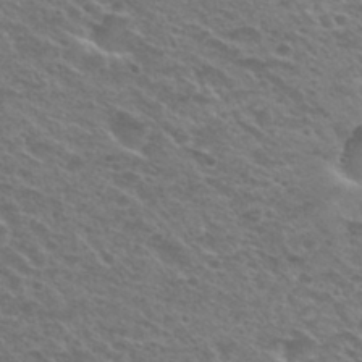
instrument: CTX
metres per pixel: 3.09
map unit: Nhu
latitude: 29.5749
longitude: -48.9136
